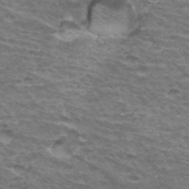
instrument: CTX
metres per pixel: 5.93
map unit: Hto
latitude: 34.5923
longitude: -42.7813
